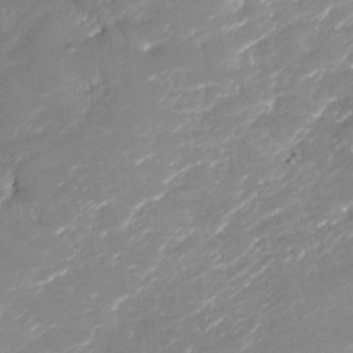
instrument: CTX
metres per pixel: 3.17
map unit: Nhu
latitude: -28.9731
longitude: -65.2537
